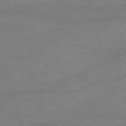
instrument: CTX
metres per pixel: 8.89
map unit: lHb
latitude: -46.8786
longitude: 63.5021
